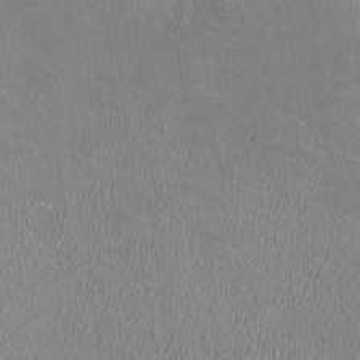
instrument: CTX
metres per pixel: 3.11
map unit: HNhu
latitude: -0.9542
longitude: -2.0633
